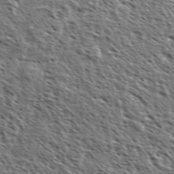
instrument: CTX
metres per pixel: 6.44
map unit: Ave
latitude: 37.5371
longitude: -110.5924
